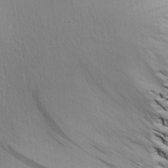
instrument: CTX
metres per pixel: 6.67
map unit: Aa
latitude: 26.7057
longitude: -143.3860
